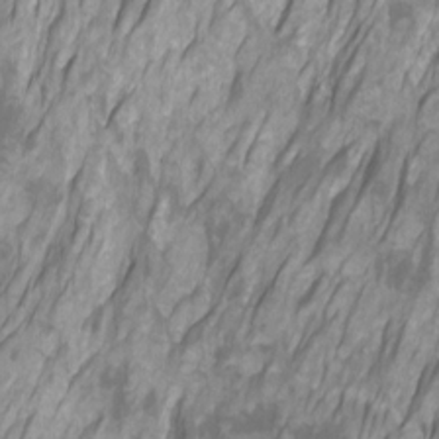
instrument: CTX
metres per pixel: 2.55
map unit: Htu
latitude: -7.4832
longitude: -48.8947
